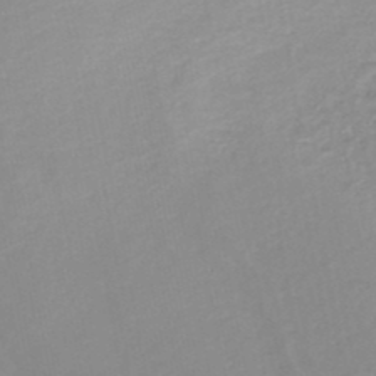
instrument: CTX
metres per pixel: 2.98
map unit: HNb
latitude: -48.8975
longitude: -44.2900
